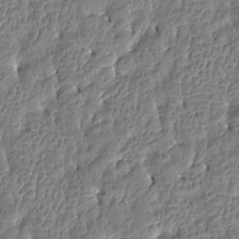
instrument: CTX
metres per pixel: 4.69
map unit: Htu
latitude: -3.9745
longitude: 176.4818
